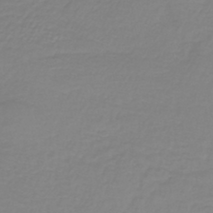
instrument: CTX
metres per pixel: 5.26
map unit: lHb
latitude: -36.8786
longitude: 61.7478
